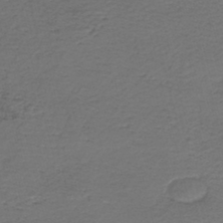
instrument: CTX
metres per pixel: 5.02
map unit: HNb
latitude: -43.6154
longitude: 50.8786
